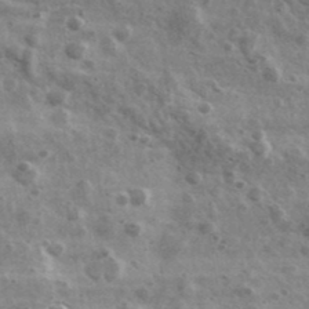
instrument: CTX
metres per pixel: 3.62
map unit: Ave
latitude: 38.9514
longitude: -107.9906
